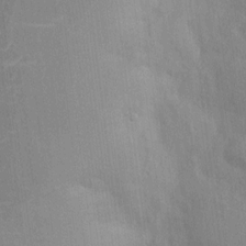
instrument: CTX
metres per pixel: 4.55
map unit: HNhu
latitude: 8.2901
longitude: -3.3481
